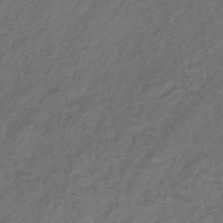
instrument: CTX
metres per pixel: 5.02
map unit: eHb
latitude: -42.3684
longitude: 84.3117
